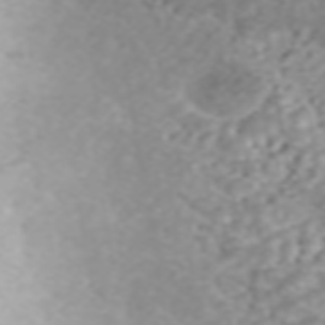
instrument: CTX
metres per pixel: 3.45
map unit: ANa
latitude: 44.4412
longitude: 22.3873
